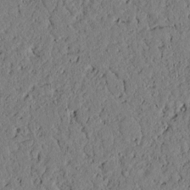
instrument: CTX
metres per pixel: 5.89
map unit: lAvf
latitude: 4.9892
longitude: 167.5777
